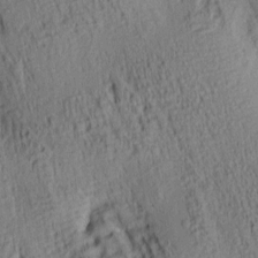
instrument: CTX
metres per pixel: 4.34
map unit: lAa
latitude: 6.3089
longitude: -114.7624
